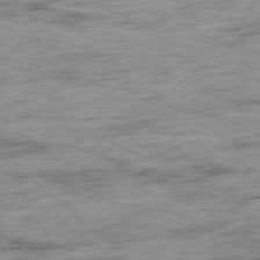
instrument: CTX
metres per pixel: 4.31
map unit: Ap
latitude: -81.0298
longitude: -96.5357
